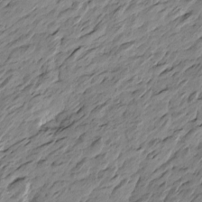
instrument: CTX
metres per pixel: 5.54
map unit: Htu
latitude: -4.9541
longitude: -178.2901
